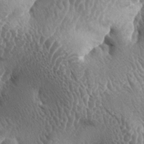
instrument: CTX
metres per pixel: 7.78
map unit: lAa
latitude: -5.4643
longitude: -128.8569
